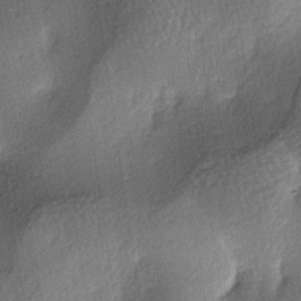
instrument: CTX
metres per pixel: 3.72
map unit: lAa
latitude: -4.2172
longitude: -124.7813
